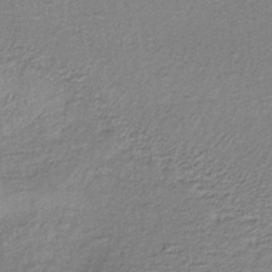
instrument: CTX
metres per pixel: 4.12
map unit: lHb
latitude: -36.2739
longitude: 59.9367
